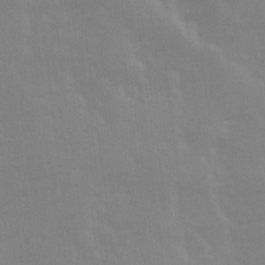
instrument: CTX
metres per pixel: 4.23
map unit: Ave
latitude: 13.6316
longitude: -103.6694
